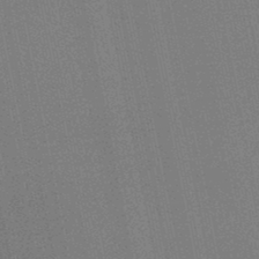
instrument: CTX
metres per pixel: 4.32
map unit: lHb
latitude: -46.1417
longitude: 57.3509
